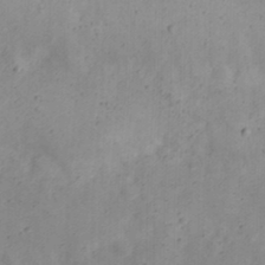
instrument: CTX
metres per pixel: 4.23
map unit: Nhu
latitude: 22.0633
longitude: -70.4223
